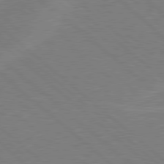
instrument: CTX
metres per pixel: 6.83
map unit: Hpe
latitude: 78.3090
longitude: -152.6113
